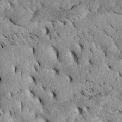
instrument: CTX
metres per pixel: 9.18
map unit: Htu
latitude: -2.3495
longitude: 151.7099
